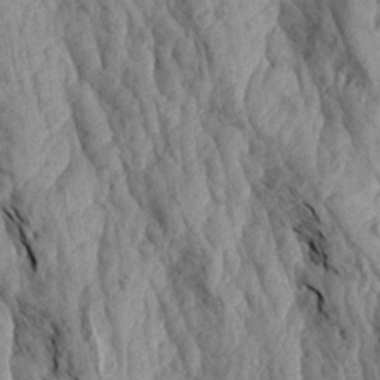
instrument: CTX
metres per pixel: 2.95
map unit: Aa
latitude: 18.8191
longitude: -145.8772
